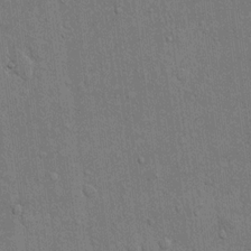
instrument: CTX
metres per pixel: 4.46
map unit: eHh
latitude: 15.0648
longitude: -68.9703
